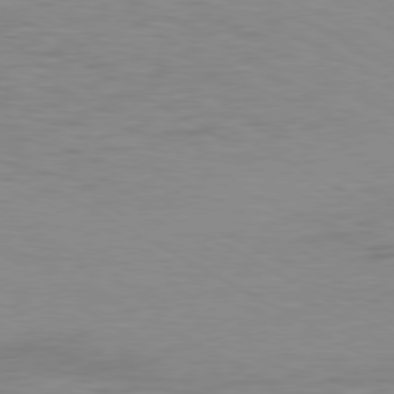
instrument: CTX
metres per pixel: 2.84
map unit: Ap
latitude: -80.4251
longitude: -51.5371
